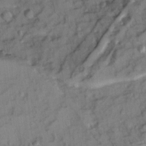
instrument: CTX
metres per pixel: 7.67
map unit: Ave
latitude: 8.7435
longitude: -103.2726
